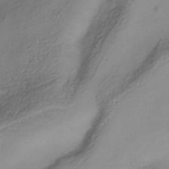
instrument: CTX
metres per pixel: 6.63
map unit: Hve
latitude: -34.3495
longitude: 88.5762
